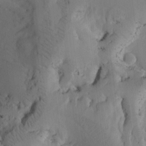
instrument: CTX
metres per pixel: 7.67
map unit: Htu
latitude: -2.9919
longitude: 168.2739
